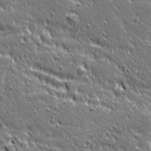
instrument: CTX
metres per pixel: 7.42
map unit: Ave
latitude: 20.3845
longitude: -135.7827
